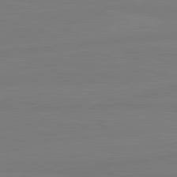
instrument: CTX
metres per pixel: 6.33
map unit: lApd
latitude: 81.6883
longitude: -178.5735
